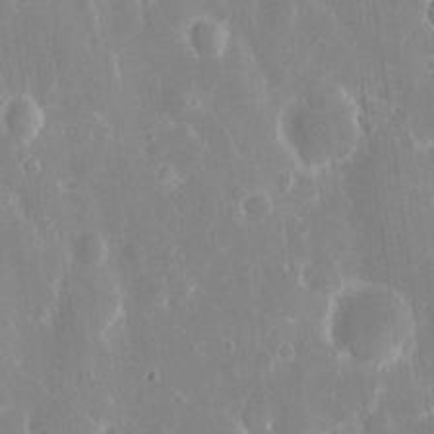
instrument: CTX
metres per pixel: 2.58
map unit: eHh
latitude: 8.1956
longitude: -70.6112
